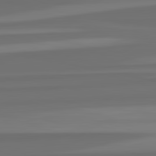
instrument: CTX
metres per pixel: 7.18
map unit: lApd
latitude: 82.8946
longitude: 164.3496
